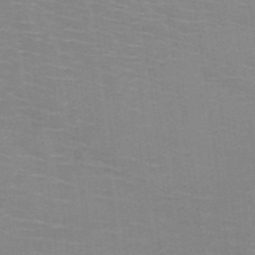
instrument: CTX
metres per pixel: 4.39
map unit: HNb
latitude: -46.5384
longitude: -45.8205
